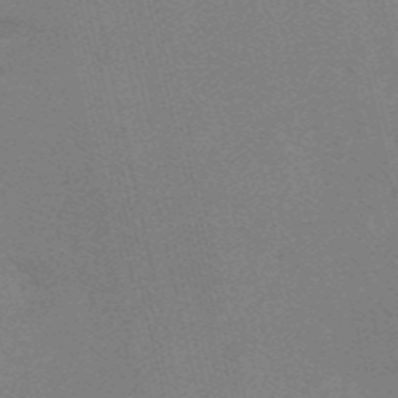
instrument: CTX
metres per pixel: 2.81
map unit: HNb
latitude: -54.2740
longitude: -41.2348
